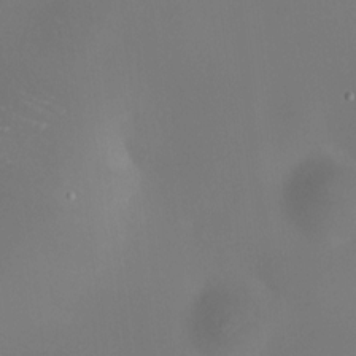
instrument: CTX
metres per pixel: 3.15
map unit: HNhu
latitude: 10.4412
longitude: 11.5777
